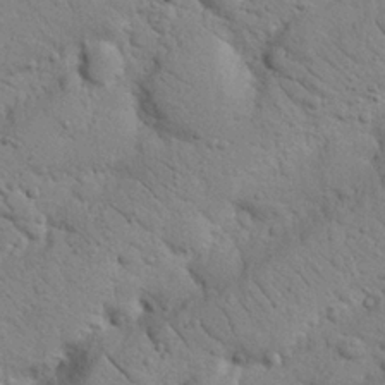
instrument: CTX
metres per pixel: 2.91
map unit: Nhu
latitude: 22.4601
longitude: -74.8758
